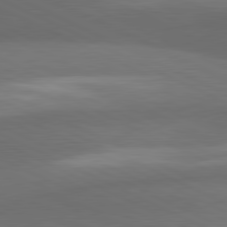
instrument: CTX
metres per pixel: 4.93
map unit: lApd
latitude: 81.3293
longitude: 139.4077
